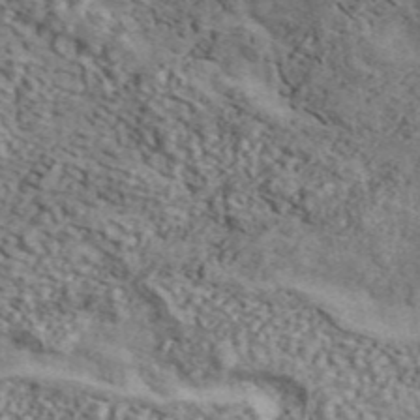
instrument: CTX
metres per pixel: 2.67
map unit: ANa
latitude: 45.7449
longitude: 45.2754
